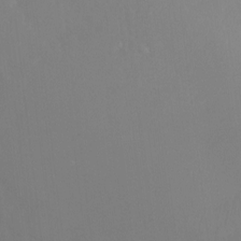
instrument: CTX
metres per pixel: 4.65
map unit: Ht
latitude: -2.3873
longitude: -33.3671
